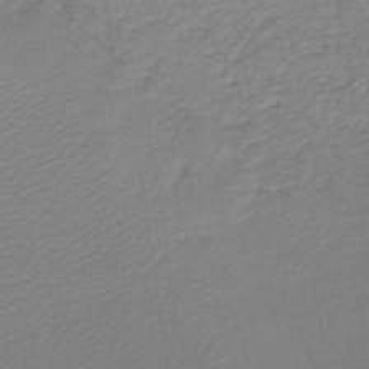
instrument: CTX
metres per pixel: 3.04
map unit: lHb
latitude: -45.6155
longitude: 57.0675
